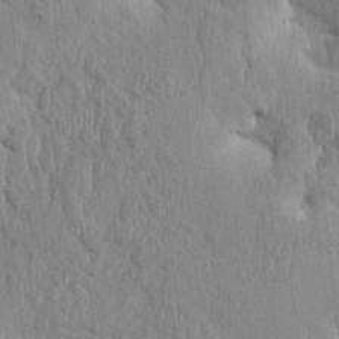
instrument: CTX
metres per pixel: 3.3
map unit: HNhu
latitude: 4.8380
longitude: -6.5546
